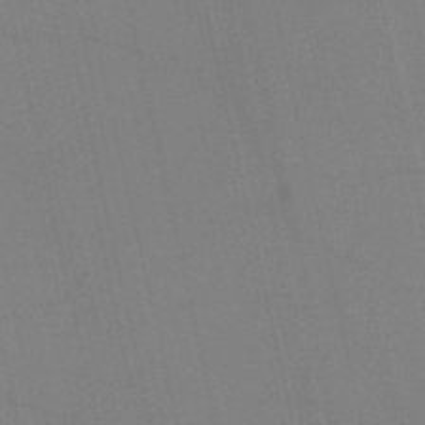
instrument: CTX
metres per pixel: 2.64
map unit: HNb
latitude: -53.1620
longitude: -47.0837
